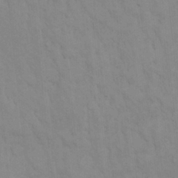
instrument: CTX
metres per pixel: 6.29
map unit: Hto
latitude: 13.3104
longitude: -57.6504
